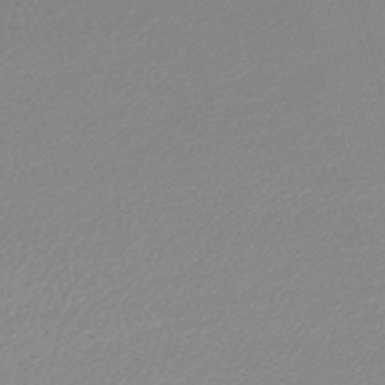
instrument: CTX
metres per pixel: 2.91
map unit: lHb
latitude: -47.1620
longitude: 68.0283
